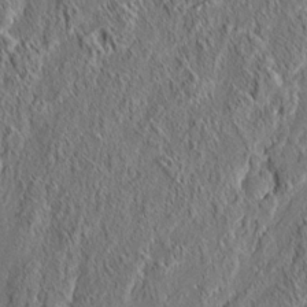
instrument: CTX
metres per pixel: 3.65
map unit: eHh
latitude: 5.9528
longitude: -76.6490
